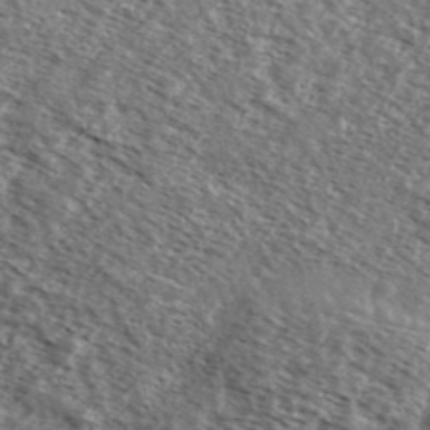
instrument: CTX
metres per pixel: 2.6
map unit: Ave
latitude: 38.0822
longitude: -110.4601
